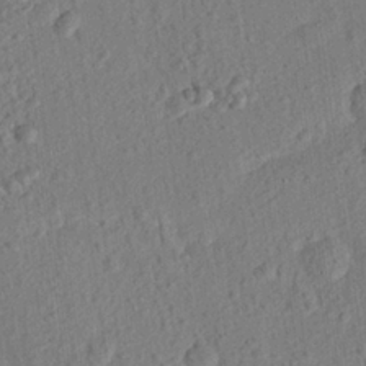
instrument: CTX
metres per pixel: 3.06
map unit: eHh
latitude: 24.5167
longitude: -80.6868
